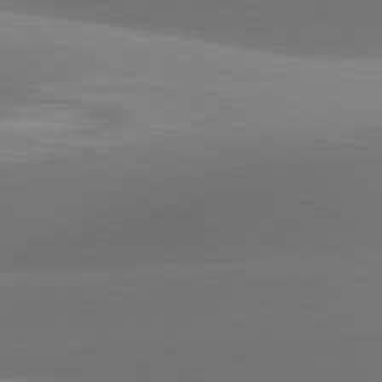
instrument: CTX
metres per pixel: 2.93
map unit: lApd
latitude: 81.3293
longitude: 134.4629
